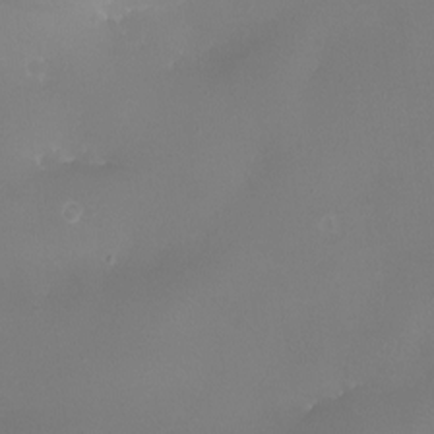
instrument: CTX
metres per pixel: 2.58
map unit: eHh
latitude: -6.0661
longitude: -78.4223
